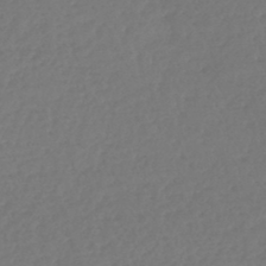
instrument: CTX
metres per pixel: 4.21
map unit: lHb
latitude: -46.1983
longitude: 61.7856
